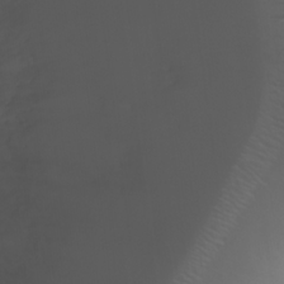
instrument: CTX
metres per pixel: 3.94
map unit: Ht
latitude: 0.9891
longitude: -21.8017
